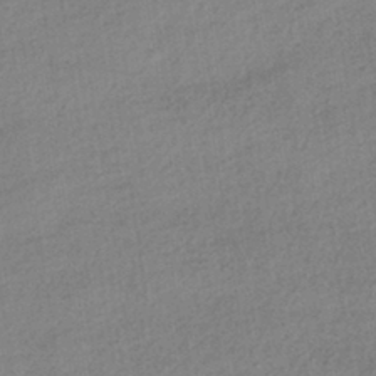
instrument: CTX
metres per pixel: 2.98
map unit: HNhu
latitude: -41.9745
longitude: 96.1984
